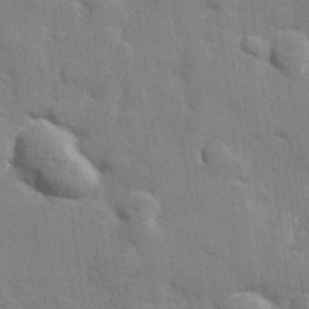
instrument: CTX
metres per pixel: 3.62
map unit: lHvf
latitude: 24.4223
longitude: 142.4062
